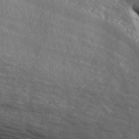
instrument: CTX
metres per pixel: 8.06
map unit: ANa
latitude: 43.4993
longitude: 47.6344
